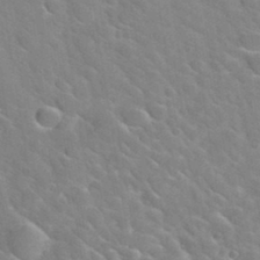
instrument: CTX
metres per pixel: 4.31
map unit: Hto
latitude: 35.0836
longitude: -48.6868
